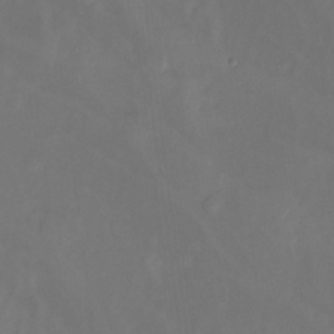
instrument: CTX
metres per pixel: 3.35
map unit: Nhu
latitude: -13.9745
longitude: -52.2901
